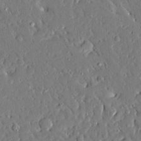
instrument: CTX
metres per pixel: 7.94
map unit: Ave
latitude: 16.1011
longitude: -140.7813
